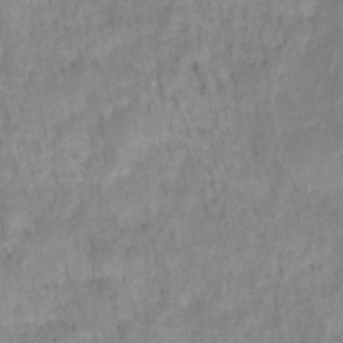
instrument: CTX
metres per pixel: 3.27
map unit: HNhu
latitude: -27.3509
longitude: 73.3698
